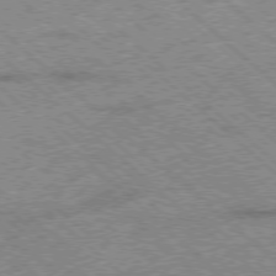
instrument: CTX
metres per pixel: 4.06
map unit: Ap
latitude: -78.2739
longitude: -49.4615
